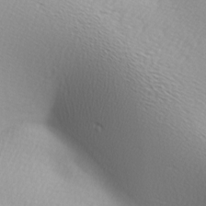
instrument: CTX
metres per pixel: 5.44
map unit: lAa
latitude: -5.3698
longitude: -122.1200
